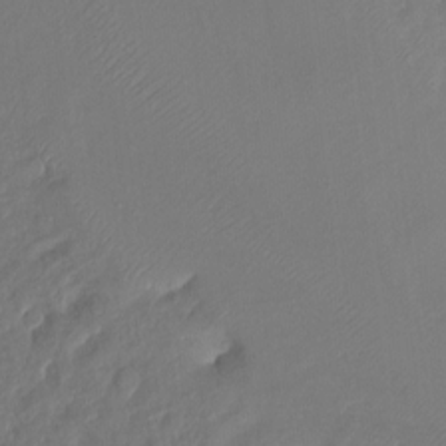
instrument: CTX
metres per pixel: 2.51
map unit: Ht
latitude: -14.4440
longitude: -52.8758
